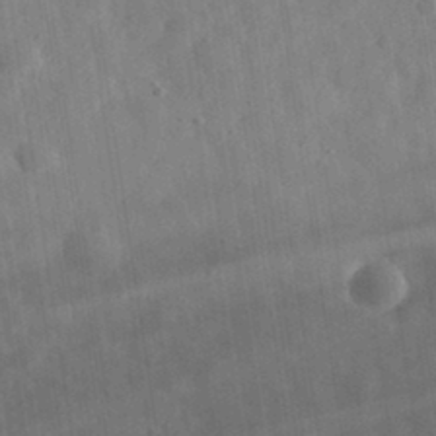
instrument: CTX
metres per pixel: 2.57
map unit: eHh
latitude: 32.7435
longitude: -78.2712
